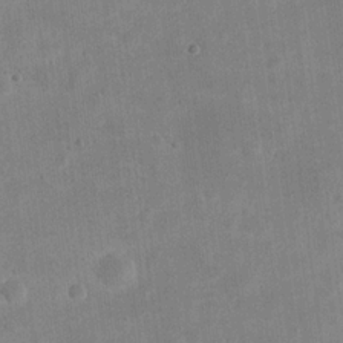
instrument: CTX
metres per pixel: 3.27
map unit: eHh
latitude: 20.6491
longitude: -69.8017
